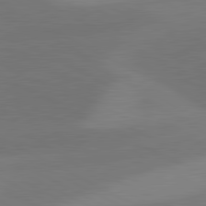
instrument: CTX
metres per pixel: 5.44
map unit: lApd
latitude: 81.1781
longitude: 127.5966
